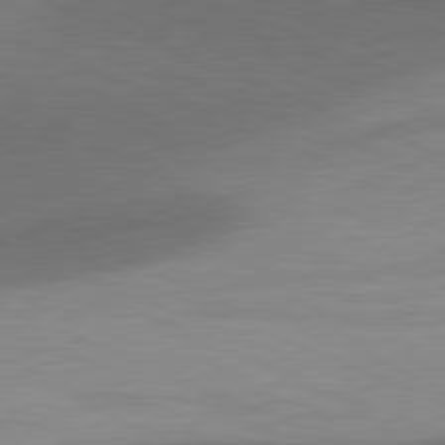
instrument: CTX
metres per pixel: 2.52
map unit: lApd
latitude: 81.5371
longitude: 137.2187
